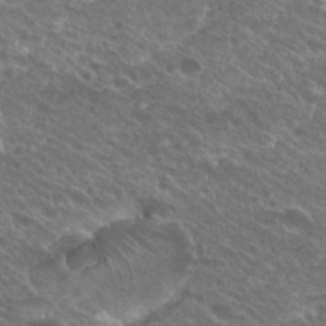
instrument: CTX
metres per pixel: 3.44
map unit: Hto
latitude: 25.5371
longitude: -40.1010
